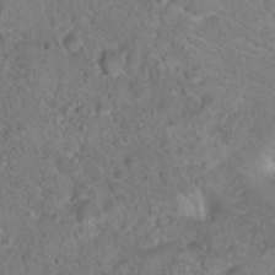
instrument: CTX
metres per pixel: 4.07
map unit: Nhu
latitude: 18.1200
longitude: -34.1011
